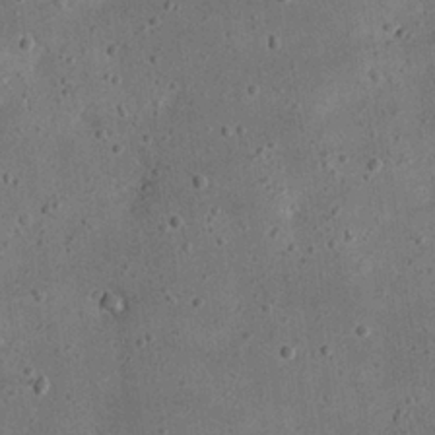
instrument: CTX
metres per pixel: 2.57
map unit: eHh
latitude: 23.1781
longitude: -68.6680
